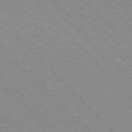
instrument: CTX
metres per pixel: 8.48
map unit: Hpe
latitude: 76.2900
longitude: -127.1592
